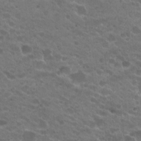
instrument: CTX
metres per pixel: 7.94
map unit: Hto
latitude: 20.5357
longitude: -35.8016
